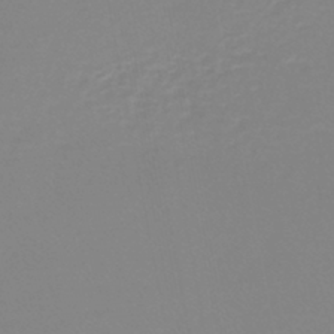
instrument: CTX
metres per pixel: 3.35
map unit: lHb
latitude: -44.0472
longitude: 54.6897
